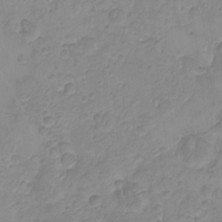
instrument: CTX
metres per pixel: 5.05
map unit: HNhu
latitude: -1.8801
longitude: 10.7085
